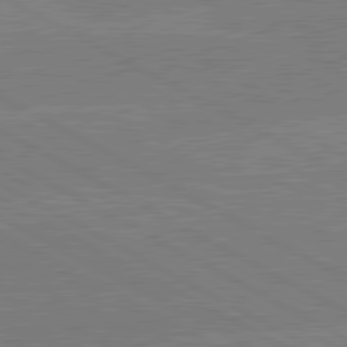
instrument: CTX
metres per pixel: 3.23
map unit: lApd
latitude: 80.8191
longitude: -126.8191
